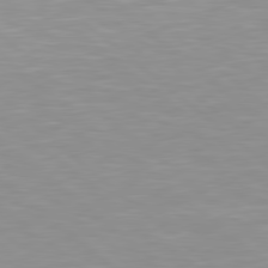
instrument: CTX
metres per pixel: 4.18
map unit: lApd
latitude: 79.0648
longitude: -176.3278
